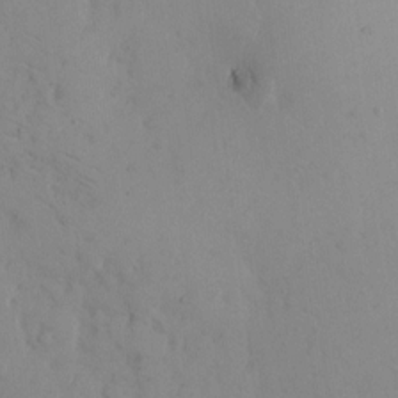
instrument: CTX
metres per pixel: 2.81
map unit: eHh
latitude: 12.3090
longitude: -61.6883
